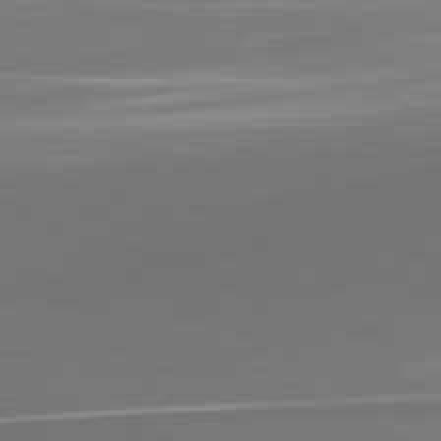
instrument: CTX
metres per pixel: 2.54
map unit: lApd
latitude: 81.4804
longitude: 157.1242
